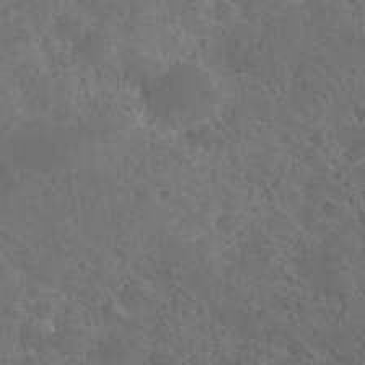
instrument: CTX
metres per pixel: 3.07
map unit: Nhu
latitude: 26.8947
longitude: -56.6490
